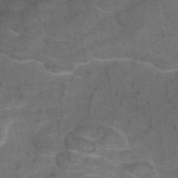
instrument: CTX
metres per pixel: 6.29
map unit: eAb
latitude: 46.1578
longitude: 101.8233
